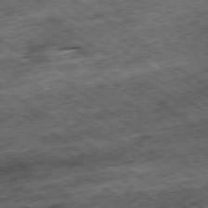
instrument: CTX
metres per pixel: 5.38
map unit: Ap
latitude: -79.5210
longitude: -50.2711
